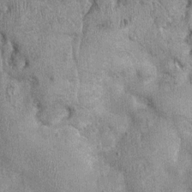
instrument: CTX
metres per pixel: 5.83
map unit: Nhu
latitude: 0.0255
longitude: -16.4601
